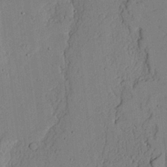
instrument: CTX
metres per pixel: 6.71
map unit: lAvf
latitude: 23.1214
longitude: -109.8016
